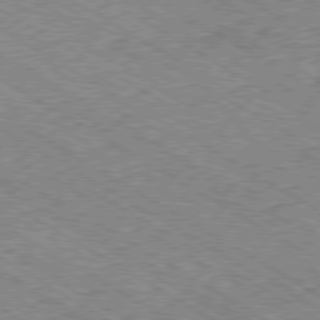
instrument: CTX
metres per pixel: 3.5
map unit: Ap
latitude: -80.1984
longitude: -50.8191
